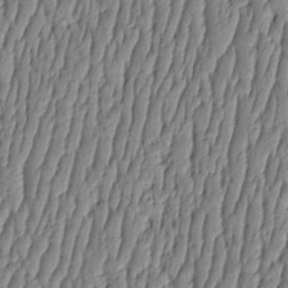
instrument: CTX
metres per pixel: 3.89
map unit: HNhu
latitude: -3.4643
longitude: 13.8045
